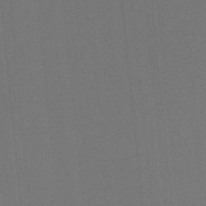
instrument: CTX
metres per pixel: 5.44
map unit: HNb
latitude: -44.4251
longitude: -43.7072
